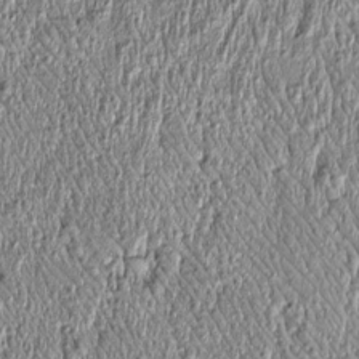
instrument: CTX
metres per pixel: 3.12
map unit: Htu
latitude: -4.5196
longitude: 159.2754
